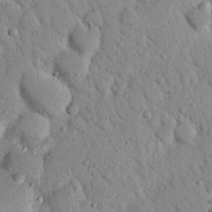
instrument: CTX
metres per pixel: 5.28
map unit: Nhu
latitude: 22.1578
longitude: -76.4790
